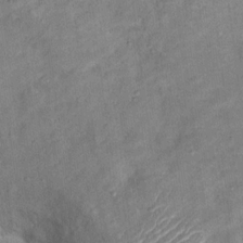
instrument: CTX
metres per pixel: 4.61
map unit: Ht
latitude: 14.1389
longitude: -40.6679
